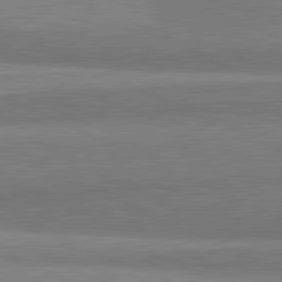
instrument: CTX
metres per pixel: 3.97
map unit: lApd
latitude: 81.9339
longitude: 162.3684
